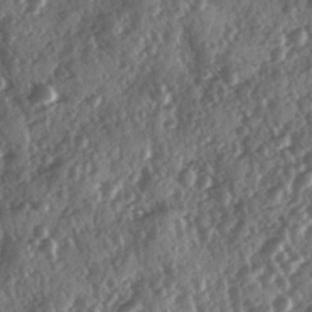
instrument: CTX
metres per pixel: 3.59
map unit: Ave
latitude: 11.0270
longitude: -103.2159
